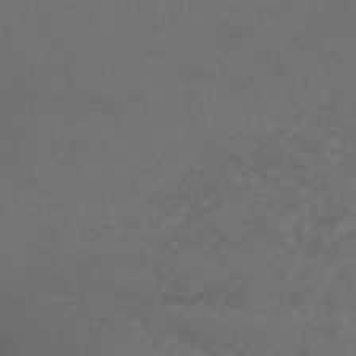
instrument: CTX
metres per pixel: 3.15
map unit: ANa
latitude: 49.9528
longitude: -71.3670
